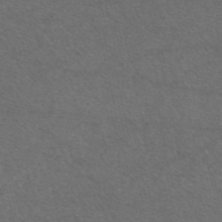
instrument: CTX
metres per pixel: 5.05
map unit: eAb
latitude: 47.7072
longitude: 112.5385
